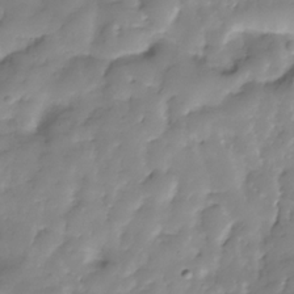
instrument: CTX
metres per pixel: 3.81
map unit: Hve
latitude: -31.2943
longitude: 90.1228
